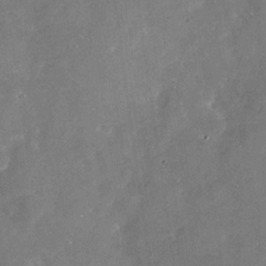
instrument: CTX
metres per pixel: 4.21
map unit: Nhu
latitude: -28.8975
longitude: -76.1955
